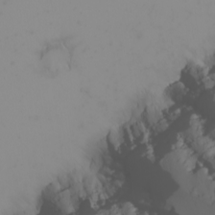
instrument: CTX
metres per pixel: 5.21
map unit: Nhu
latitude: -4.2361
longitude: -89.7639
